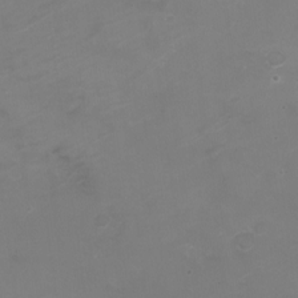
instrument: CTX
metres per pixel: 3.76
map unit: Nhe
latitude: -19.5210
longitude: 143.6343
